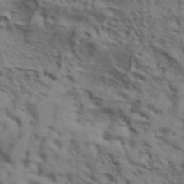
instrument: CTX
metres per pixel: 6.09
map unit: ANa
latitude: 42.5735
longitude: 54.5952
